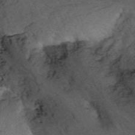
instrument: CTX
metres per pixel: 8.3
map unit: Nhu
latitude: -7.2754
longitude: -65.0458
